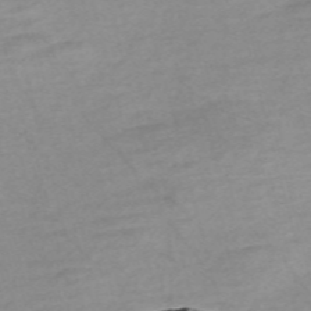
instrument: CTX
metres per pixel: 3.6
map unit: Nve
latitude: -57.7855
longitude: 61.1809
